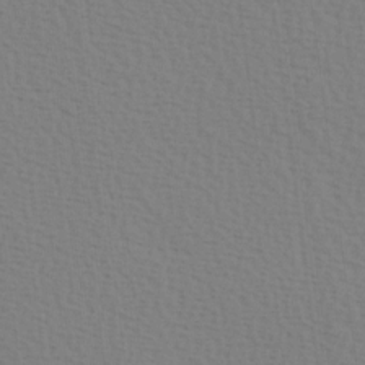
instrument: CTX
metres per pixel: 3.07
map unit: Hve
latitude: 2.4601
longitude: -125.4426
